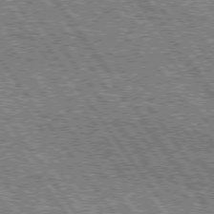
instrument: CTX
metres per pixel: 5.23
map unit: Hpe
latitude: 74.8380
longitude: -154.0633
